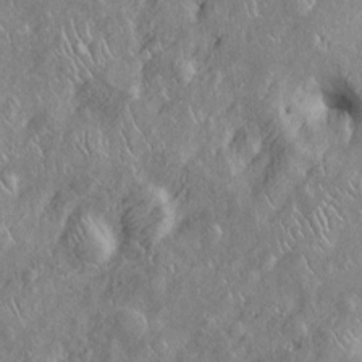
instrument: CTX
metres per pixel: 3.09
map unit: Htu
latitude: -6.8030
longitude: 153.4832
